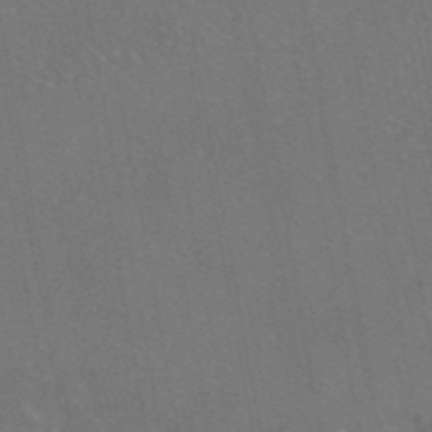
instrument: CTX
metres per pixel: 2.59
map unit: eAb
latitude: 46.6491
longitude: 108.0661
